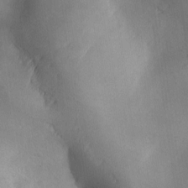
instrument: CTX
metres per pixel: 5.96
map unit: Ave
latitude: -10.7085
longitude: -121.9339
